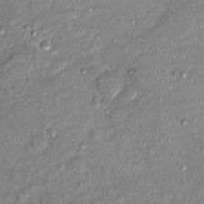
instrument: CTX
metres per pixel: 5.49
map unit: Ht
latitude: 11.7828
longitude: -38.1200
